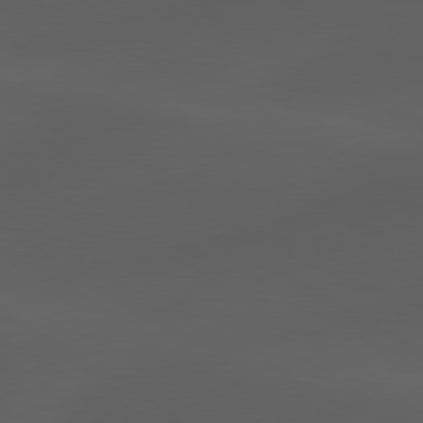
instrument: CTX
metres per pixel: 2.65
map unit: lApd
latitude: 80.0444
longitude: -89.2348
